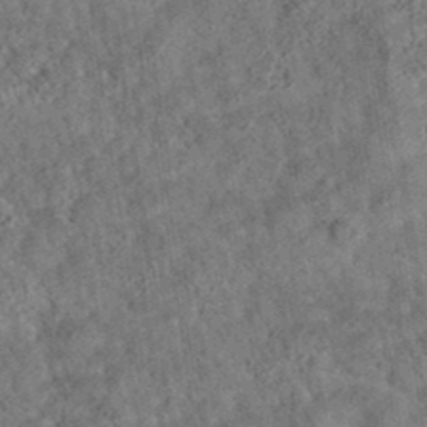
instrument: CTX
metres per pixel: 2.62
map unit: eAb
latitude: 35.7638
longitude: 115.6533
